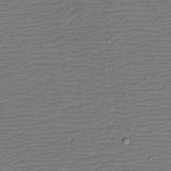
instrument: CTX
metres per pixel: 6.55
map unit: eHh
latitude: -3.9556
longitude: -81.8961
